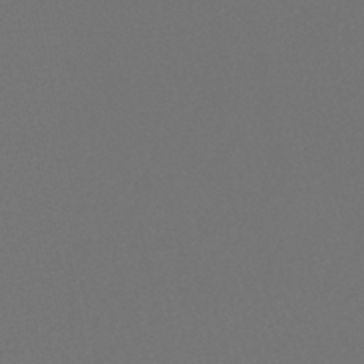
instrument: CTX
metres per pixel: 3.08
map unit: lHb
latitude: -46.9352
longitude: 64.7652
